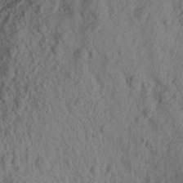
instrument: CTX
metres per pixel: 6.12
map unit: Aa
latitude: 16.5357
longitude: -146.5735
